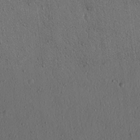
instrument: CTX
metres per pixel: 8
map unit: lAvf
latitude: 7.9717
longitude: 168.4251
